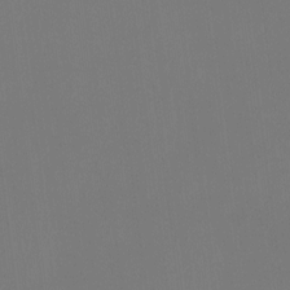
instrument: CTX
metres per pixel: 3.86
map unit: Htu
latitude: -14.0283
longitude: -48.9514
